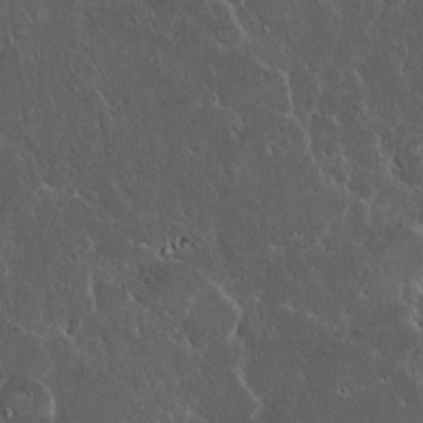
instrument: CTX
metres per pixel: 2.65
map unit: eHh
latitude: 21.9528
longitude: -58.5546
